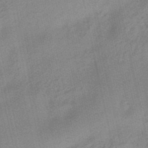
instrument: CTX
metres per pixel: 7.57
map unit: eHb
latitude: -39.2376
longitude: 82.8408
